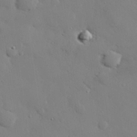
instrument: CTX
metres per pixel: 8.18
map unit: eHh
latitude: 28.0255
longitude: -81.5938
